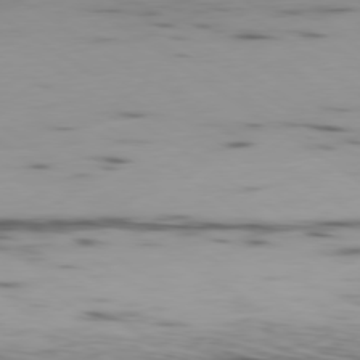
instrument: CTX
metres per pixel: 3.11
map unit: Ap
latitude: -79.7477
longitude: -62.6491
